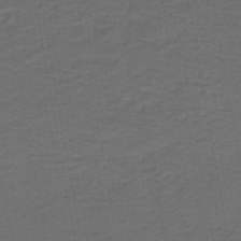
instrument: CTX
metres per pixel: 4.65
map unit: lHb
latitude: -43.6154
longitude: 53.5966
